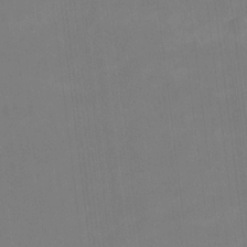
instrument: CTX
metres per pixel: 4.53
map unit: Htu
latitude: -16.1039
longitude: -46.0822
